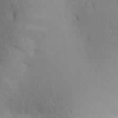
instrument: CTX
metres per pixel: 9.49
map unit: Aa
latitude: 26.7435
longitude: -148.4790
